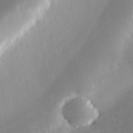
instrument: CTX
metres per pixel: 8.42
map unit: eHh
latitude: 24.7246
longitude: -89.9151
